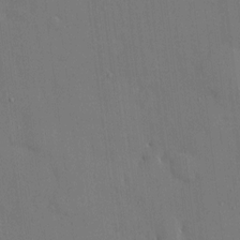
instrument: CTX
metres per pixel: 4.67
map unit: HNhu
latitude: 6.5735
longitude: 15.0676
